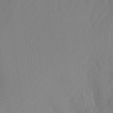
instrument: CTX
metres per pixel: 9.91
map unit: Ht
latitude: -15.0676
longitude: -54.9703
